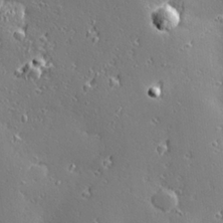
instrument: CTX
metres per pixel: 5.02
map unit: Hve
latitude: 28.0255
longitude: -92.7435
